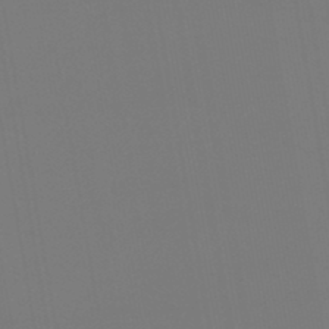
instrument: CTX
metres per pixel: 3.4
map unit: lHb
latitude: -46.7652
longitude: 71.2376
